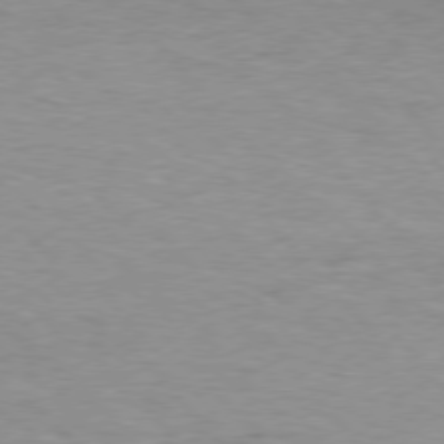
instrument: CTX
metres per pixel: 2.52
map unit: Hpe
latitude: 75.8961
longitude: -147.0648
